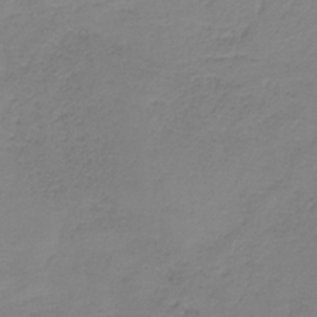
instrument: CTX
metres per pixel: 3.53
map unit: HNb
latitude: -34.7085
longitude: 53.8233
